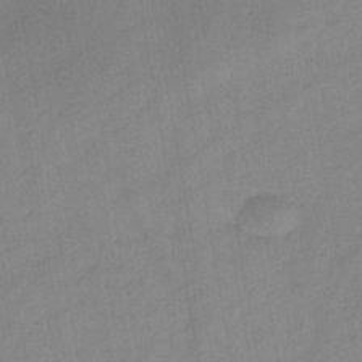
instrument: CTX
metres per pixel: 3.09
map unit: HNb
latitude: -45.6911
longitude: -38.8191
